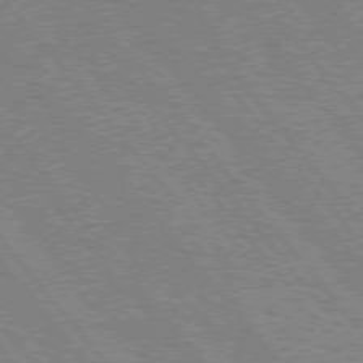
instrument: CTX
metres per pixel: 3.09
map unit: Hpe
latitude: 75.3482
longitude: -150.3278
